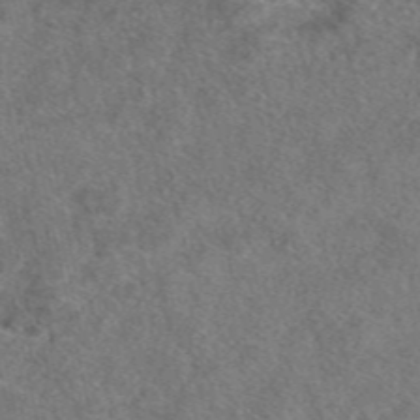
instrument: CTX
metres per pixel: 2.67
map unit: eAb
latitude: 47.6127
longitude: 107.3888
